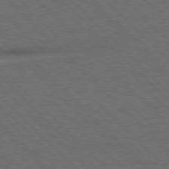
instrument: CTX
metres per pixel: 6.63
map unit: Hpe
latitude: 76.8947
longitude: -155.2159
